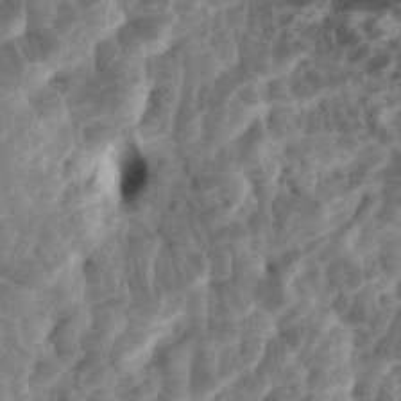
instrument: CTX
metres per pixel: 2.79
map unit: eHh
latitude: -1.3888
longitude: 14.5952
